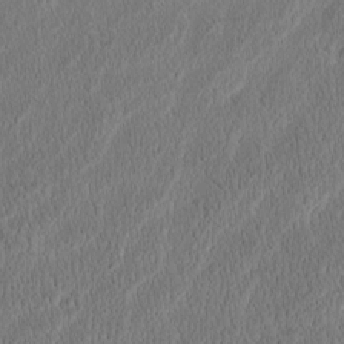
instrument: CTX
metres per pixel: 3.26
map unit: Htu
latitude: -3.3698
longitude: 167.0864
